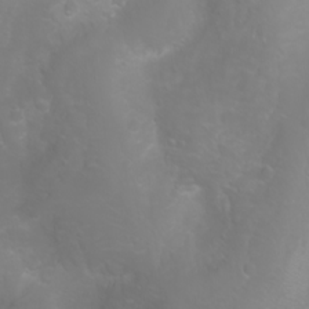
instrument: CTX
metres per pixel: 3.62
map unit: Htu
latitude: -0.3118
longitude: -76.4979
